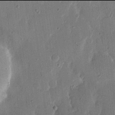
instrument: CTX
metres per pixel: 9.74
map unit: eHh
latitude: 13.9906
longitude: -68.8947
